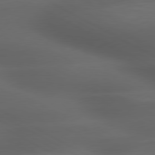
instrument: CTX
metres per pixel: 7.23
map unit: lApd
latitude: 79.4238
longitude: -119.3292
